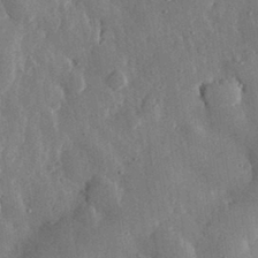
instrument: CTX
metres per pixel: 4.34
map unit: eHh
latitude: 30.9703
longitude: -80.3845
